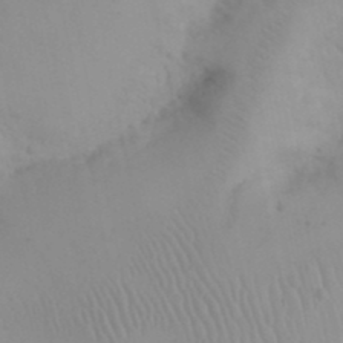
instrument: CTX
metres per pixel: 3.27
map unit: eHh
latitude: 24.4034
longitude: -66.3089
